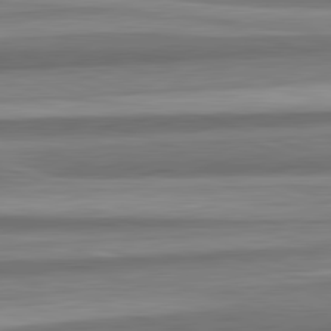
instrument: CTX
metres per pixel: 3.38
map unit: lApd
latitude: 82.4223
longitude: 179.5966
